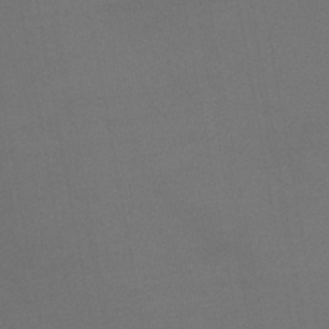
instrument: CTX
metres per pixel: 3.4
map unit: lHb
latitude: -43.6154
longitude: 75.5022
